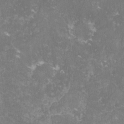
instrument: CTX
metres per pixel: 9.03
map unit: lHvf
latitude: -14.6519
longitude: -98.7246
